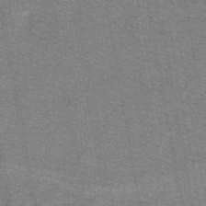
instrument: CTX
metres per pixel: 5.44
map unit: lHb
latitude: -43.2564
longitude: 56.0661
